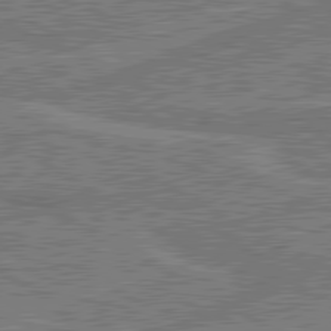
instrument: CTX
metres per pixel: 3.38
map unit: lApd
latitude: 80.5168
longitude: 119.5588
